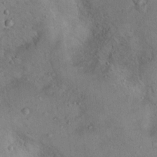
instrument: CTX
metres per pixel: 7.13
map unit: Nhu
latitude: 13.5749
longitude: -27.6316
